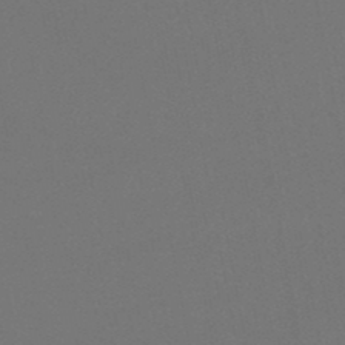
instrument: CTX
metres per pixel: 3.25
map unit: lHb
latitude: -47.9745
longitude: 68.5951
